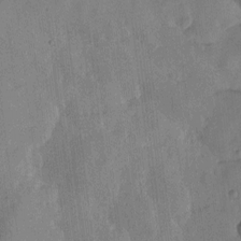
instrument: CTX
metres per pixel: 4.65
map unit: Htu
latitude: -2.5195
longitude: -176.0633
